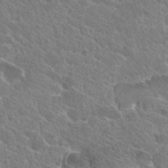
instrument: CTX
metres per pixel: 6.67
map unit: Hto
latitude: 24.8569
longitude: -39.2726
